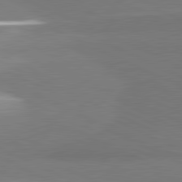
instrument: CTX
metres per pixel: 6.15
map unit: lApd
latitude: 81.3859
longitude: 156.8786
